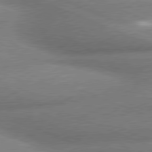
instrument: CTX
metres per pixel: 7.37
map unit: lApd
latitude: 79.9717
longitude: -166.7246
